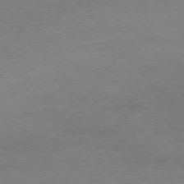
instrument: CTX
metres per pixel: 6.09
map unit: Ap
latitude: -75.8612
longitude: -81.4048
